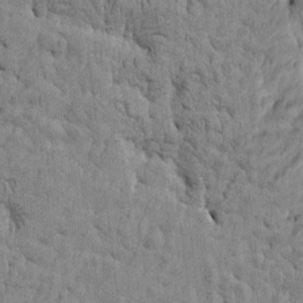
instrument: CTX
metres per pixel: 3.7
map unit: Htu
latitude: -4.5762
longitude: 177.0298
